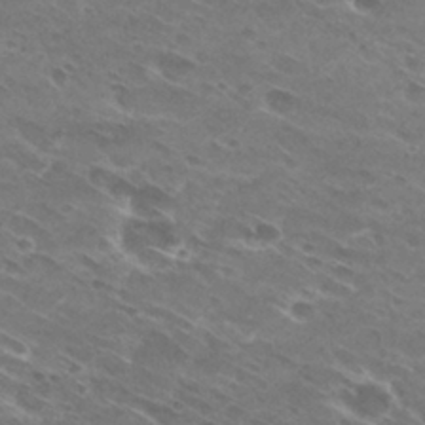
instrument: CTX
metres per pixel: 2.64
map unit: Hto
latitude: 29.6127
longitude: -44.1578
